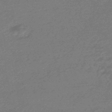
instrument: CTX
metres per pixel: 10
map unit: HNhu
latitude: -45.3321
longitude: 93.6344
